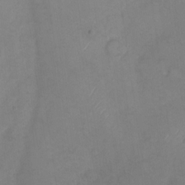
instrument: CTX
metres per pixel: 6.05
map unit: Nhu
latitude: -28.8786
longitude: -63.3104
